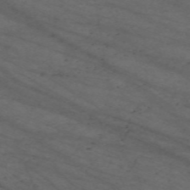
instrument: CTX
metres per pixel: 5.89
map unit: Nve
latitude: -59.7477
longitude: 61.7667
